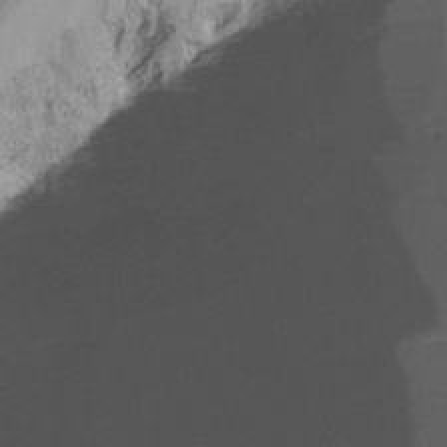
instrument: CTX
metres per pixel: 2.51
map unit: Ht
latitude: -16.3307
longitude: -48.6490
